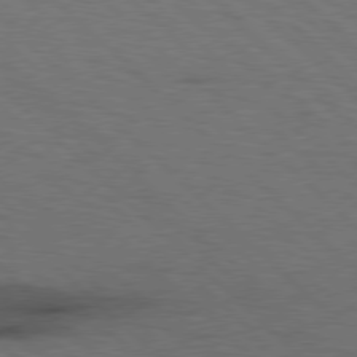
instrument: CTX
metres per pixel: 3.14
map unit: Hpe
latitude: 77.4048
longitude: -155.5749
